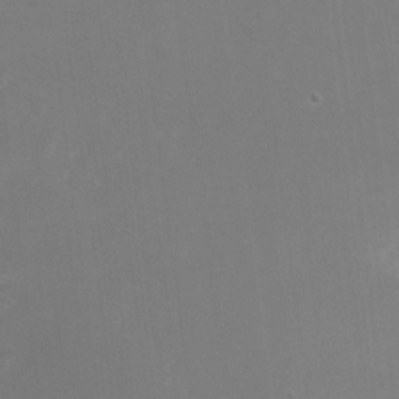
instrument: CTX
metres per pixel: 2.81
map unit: Nhu
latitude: -16.1228
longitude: -57.5560
